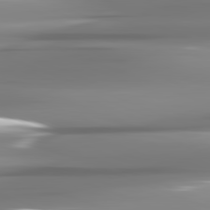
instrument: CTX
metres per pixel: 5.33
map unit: lApd
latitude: 81.8961
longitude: -143.5560
